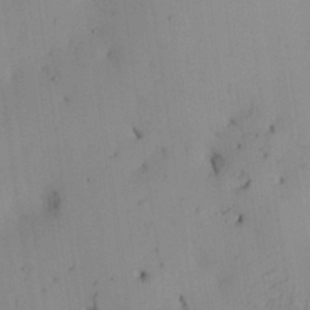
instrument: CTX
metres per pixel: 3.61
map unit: Aa
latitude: 27.2159
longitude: -131.2159
